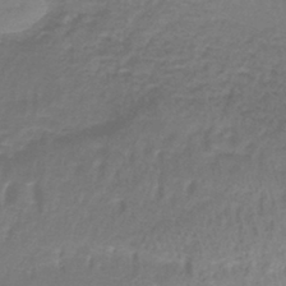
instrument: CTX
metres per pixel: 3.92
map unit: lHb
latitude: -41.9745
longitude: 58.6518
